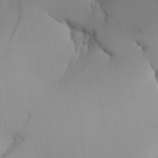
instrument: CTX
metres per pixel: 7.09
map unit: Aa
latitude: 25.3103
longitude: -131.7639
